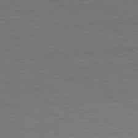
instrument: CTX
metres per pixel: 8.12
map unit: Ap
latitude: -81.5210
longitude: -70.4412
